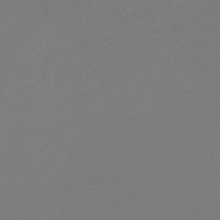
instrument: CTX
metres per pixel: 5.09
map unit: lHb
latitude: -46.1794
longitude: 65.6344
